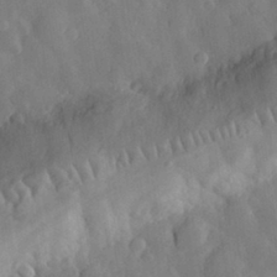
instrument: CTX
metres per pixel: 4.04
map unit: eHh
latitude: 30.5924
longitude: -78.3656
